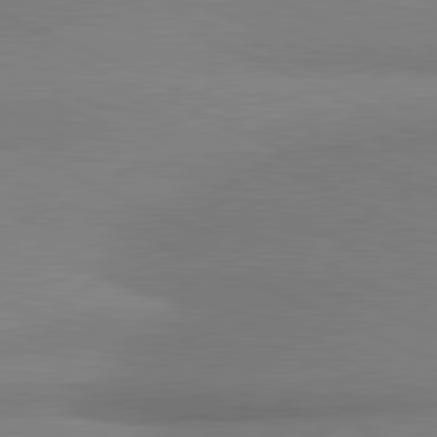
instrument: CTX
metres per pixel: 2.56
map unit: lApd
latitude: 81.0647
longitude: 165.5210
